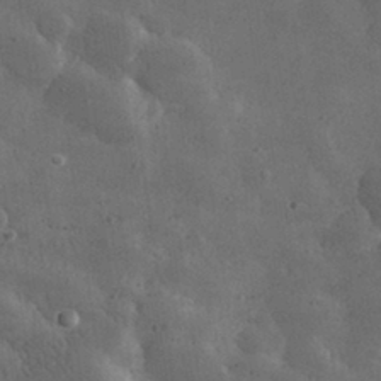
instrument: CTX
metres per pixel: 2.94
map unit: lHvf
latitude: 31.4049
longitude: -88.8947
